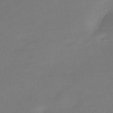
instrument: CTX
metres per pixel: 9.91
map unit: HNhu
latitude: -42.9541
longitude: 89.7477
